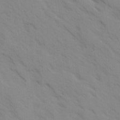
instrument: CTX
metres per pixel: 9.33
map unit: Ave
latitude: -1.4266
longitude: -111.5749
